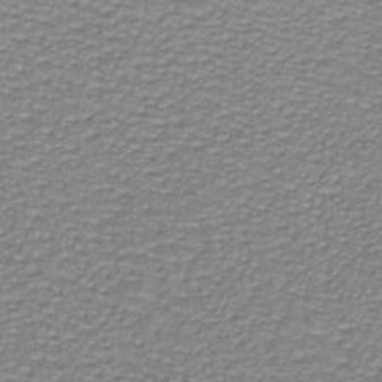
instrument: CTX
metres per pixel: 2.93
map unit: lHb
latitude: -40.2928
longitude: 62.3873
